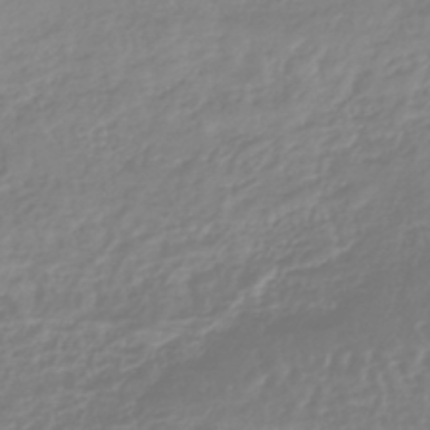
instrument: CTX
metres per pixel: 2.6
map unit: lHb
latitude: -41.2754
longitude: 67.3887
